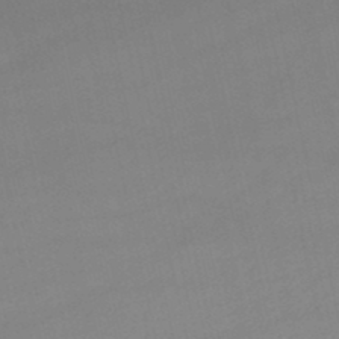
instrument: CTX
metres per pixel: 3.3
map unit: lHb
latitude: -46.9164
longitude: 66.7652
